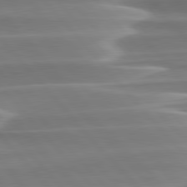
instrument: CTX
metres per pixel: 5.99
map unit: lApd
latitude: 79.7261
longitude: -114.4034
